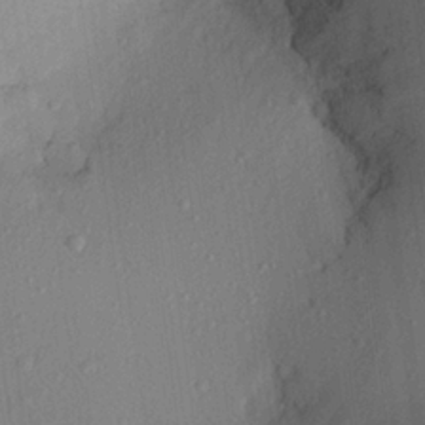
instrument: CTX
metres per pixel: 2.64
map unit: Aa
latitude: 22.4601
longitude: -143.3293
